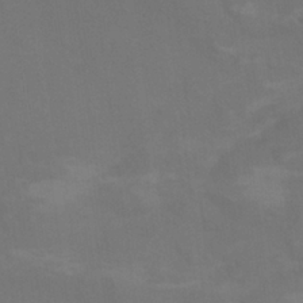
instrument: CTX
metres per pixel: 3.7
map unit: Nhu
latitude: 25.8583
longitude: -54.2144
